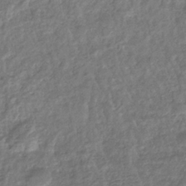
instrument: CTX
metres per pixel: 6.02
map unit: eHb
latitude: -34.3306
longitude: 80.1606
